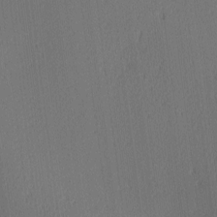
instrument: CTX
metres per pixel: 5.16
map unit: Ave
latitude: 2.4979
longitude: -115.1592
